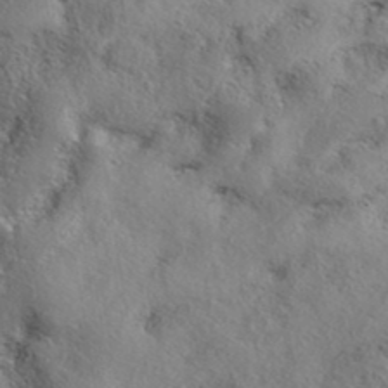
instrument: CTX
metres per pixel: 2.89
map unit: eAb
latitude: 39.1025
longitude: 113.2565
